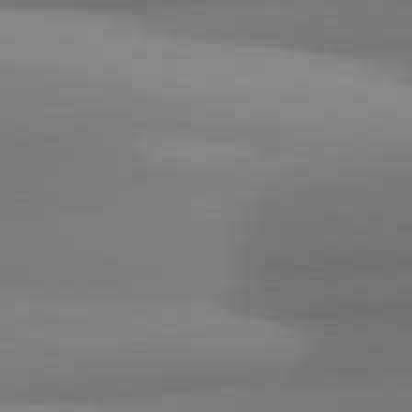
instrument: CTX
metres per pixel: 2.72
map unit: lApd
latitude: 81.2915
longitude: 143.0864
